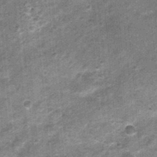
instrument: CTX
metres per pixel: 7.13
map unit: Nhu
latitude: 0.7057
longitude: -16.8380
